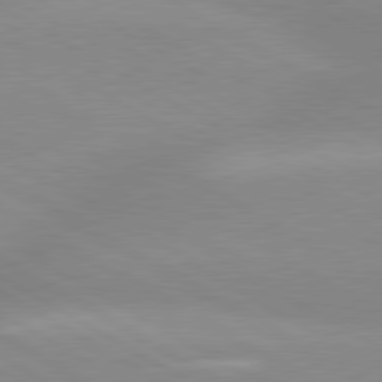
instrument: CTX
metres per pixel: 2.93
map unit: lApd
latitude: 80.1389
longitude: -147.1592
